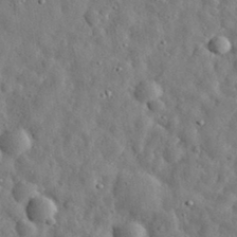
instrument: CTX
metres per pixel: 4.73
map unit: eHh
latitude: 31.3293
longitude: -73.8584
